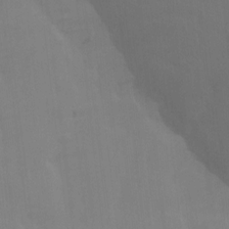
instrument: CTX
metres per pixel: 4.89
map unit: Ave
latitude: 13.5560
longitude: -104.9514
